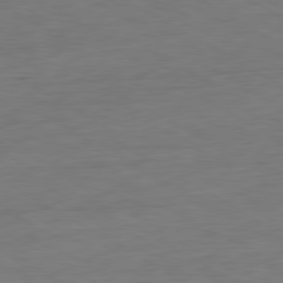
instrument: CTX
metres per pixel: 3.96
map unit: Ap
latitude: -81.0109
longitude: -78.7624
